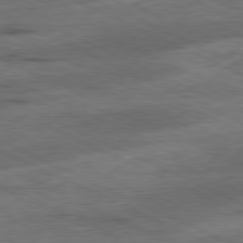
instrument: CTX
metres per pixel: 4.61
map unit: Ap
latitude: -81.2943
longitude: -91.4237
